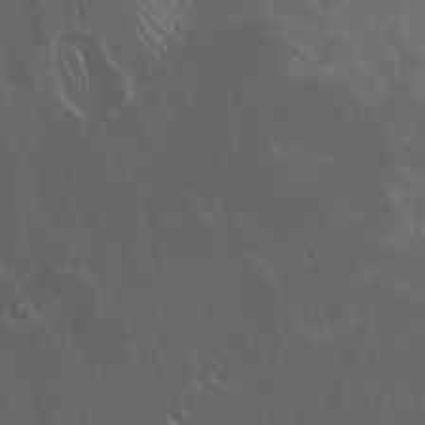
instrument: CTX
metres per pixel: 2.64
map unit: Hto
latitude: 19.5560
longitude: -57.3103
